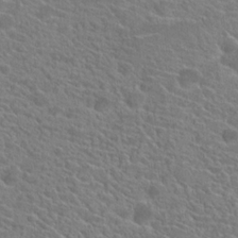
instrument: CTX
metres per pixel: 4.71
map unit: Hto
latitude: 21.2915
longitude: -39.3293
